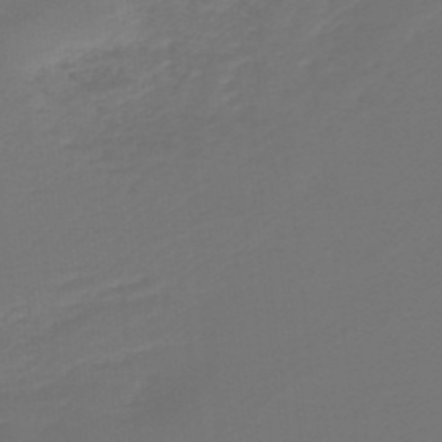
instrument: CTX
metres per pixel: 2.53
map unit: lHb
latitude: -47.9178
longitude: 65.7289
